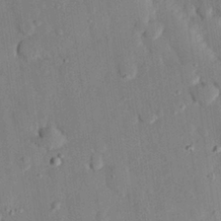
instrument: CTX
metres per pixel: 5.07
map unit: eHh
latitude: 26.7435
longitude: -79.7450
